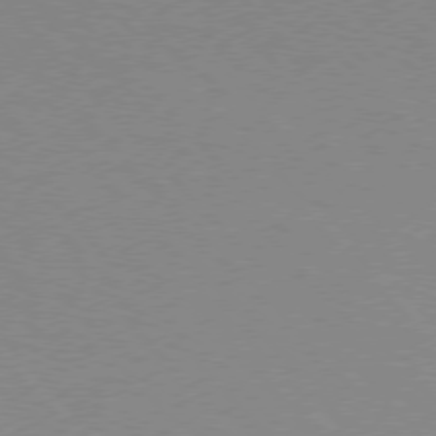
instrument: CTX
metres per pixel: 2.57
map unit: Hpe
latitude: 75.8394
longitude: -146.0822
